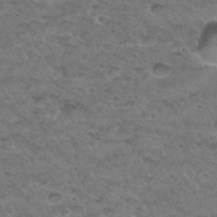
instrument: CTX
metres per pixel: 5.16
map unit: Hto
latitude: 32.6113
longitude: -48.6113
